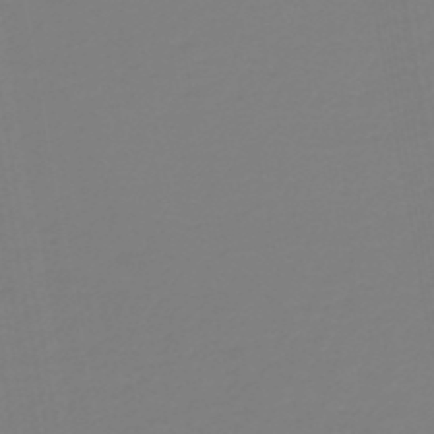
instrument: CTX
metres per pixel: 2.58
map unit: HNb
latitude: -38.1228
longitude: 55.5777
